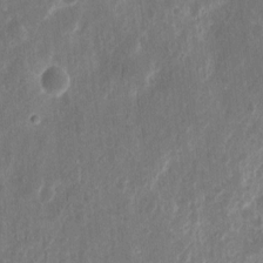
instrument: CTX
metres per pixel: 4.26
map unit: eHh
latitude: 10.4979
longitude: -72.5735
